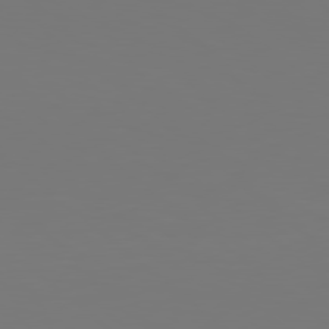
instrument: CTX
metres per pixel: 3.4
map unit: Hpe
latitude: 78.4412
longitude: -135.3859
